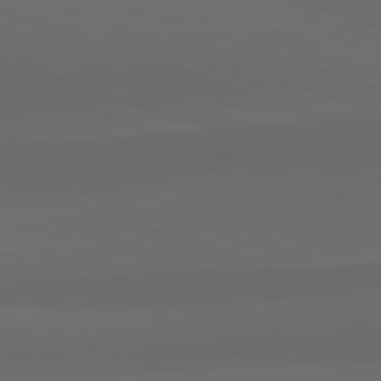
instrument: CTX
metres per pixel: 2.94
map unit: lApd
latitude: 82.4978
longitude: 135.8422
